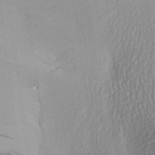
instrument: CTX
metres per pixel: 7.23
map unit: Aa
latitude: 29.1970
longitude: -136.9136
